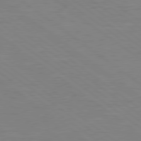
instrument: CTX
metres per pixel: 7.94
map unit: lApd
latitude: 79.1970
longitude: -92.1389
